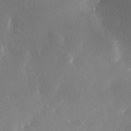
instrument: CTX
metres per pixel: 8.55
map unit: Nhe
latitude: -32.5007
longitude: -116.5357
